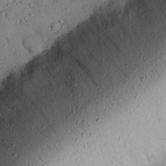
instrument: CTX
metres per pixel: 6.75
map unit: eHh
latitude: 26.1767
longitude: -75.8394
